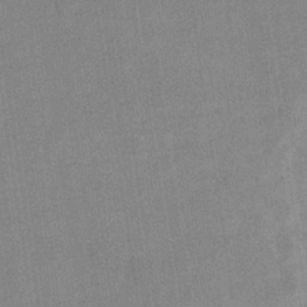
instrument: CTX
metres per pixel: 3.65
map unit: eHb
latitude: -35.1242
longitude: 73.1998
